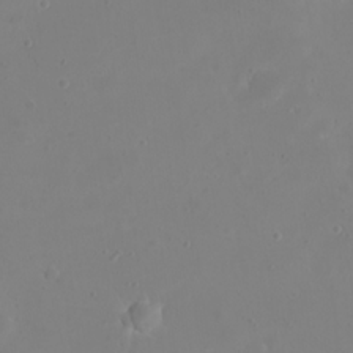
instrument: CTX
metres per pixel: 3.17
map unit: eHh
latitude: 21.4994
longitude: -63.4616
